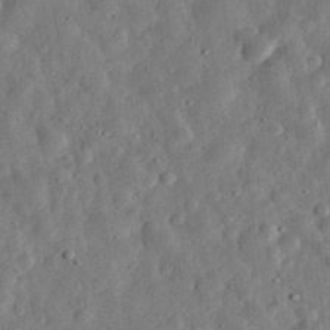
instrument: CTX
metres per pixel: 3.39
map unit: eHh
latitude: 32.9325
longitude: -75.1970
